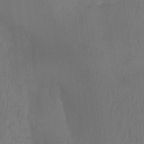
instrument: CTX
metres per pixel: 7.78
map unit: Aa
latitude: -11.6533
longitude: -68.2900
